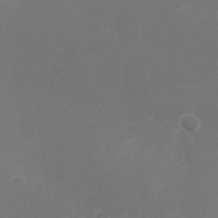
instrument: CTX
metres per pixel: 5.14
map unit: Nhu
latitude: -28.3873
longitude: -66.5734
